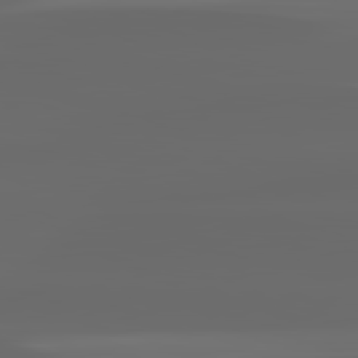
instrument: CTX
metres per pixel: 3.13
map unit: lApd
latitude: 82.8002
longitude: -136.9892
